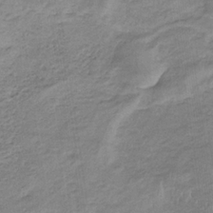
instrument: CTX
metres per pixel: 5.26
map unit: lHb
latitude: -33.3510
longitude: 69.0108
